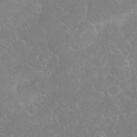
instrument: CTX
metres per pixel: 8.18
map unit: eHh
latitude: 35.3670
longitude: -63.8584
